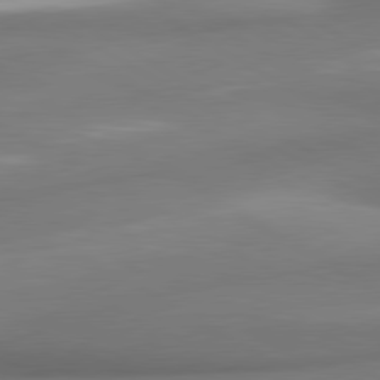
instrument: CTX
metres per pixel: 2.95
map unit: lApd
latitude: 80.0822
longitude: 178.5384
